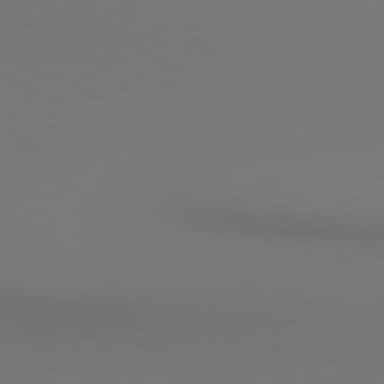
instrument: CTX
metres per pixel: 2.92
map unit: lApd
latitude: 80.7057
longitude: 152.6518
